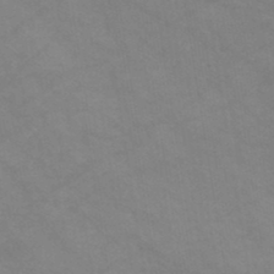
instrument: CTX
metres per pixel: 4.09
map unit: HNb
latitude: -46.3684
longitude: -37.0081
